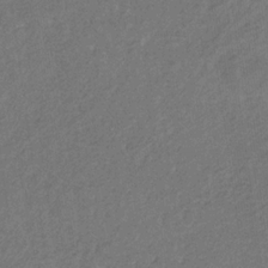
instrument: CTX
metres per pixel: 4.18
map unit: eHb
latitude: -30.8408
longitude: 69.9556
